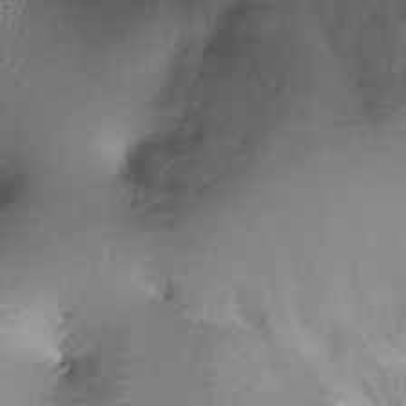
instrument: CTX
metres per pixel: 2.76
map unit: Ht
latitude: -18.3117
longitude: -44.8758
